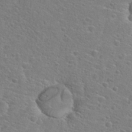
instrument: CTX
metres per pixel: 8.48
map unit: Hto
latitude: 25.8394
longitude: -48.0444
